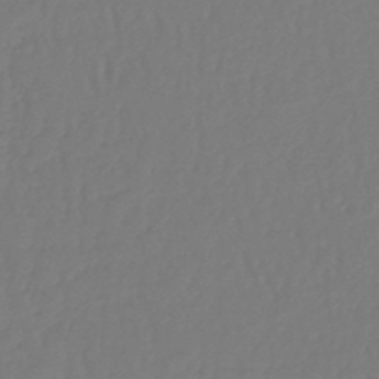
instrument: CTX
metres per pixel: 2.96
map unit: lHb
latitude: -47.1053
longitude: 61.8044
